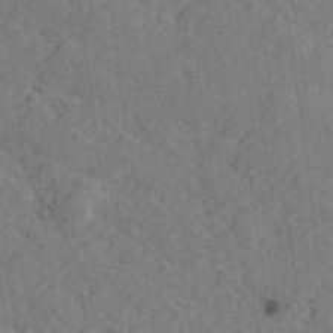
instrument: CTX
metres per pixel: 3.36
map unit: lHvf
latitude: 26.3656
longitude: 142.6518
